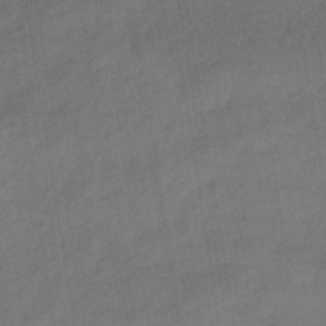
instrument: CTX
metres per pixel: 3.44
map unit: eHb
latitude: -37.4832
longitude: 81.3699
